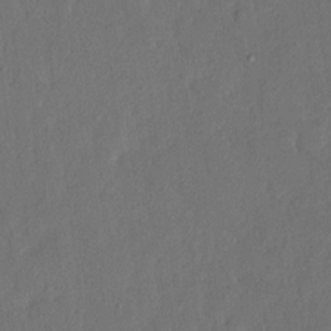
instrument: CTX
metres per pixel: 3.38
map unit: HNhu
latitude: 6.2522
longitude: 3.2753
